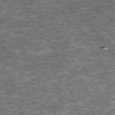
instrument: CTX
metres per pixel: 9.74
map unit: Hpe
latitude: -71.5588
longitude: 13.5399
